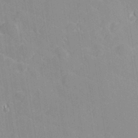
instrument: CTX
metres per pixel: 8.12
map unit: lHvf
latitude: 27.0081
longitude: 143.6721
